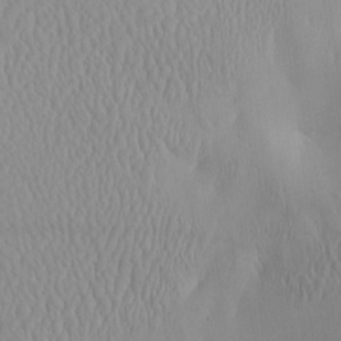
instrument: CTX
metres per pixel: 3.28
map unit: eHh
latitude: -4.5196
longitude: 15.1243
